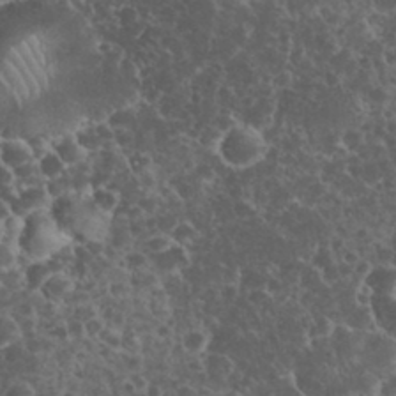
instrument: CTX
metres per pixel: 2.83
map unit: eHh
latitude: 33.5371
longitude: -64.6490
